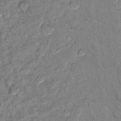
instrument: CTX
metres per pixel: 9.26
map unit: Hto
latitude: 14.4979
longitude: -33.8583
